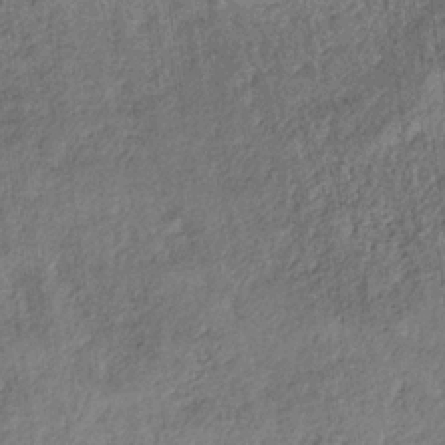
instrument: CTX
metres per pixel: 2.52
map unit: HNb
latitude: -32.2173
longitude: 59.7666
